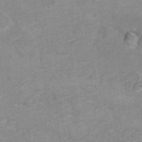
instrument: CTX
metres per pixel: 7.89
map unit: Hto
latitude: 7.3104
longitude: -35.4237
